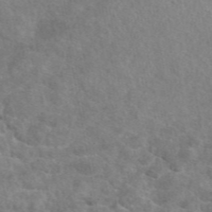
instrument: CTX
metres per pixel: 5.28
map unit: eAb
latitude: 46.9136
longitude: 101.8989
